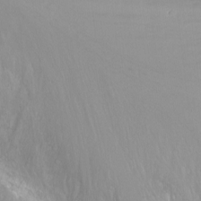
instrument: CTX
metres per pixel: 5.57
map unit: Nhu
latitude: -7.1431
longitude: -44.4223
